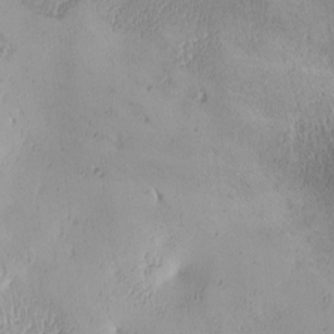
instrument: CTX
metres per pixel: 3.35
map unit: lAa
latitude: -4.6896
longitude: -120.9514
